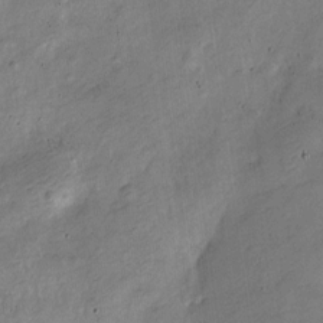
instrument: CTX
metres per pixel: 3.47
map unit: Nve
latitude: -25.1998
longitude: 106.5196
